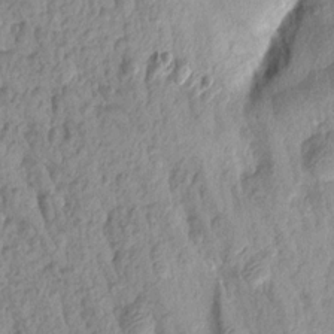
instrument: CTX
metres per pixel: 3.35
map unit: Aa
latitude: 15.5749
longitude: -146.5168
